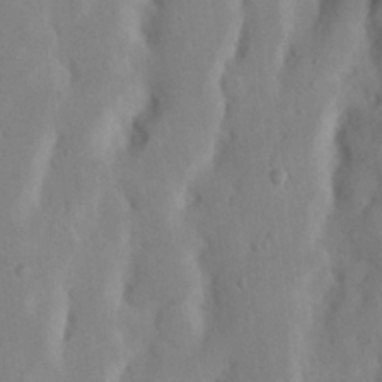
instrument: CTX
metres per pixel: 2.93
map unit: Nhu
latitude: 20.0633
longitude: -73.8773
